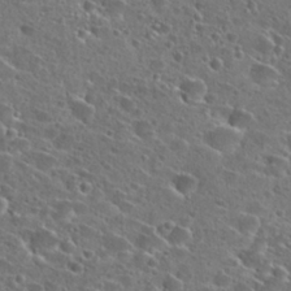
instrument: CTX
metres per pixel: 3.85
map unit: Hto
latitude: 26.1389
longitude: -46.4979
